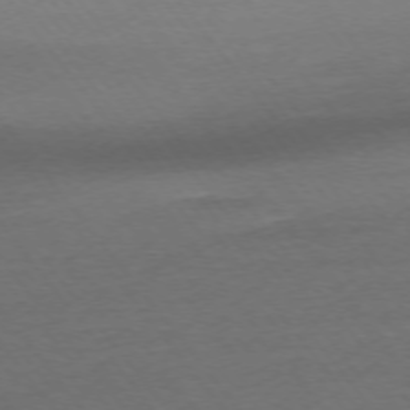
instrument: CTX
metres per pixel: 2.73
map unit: Ap
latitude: -74.9542
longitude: -83.0836
